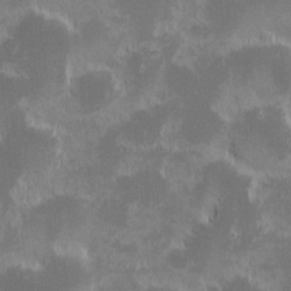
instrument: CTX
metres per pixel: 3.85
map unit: eHh
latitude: -1.4644
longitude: -85.3860
